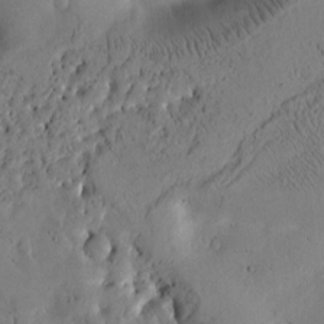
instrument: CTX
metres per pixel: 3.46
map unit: Htu
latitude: -2.0283
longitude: 169.9556
